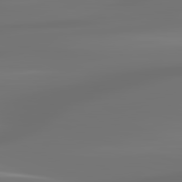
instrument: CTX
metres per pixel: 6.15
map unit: lApd
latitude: 83.4615
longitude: -129.1592
